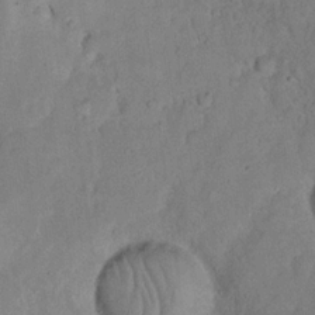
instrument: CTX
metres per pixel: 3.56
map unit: eHh
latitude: 18.4979
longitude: -62.4790
